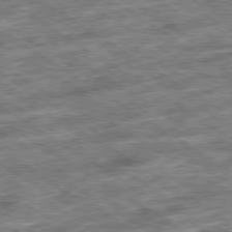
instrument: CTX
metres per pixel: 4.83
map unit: Ap
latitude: -79.6721
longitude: -51.1214
